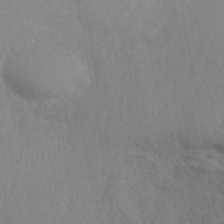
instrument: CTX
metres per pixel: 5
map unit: ANa
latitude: 41.8205
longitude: 53.7099
